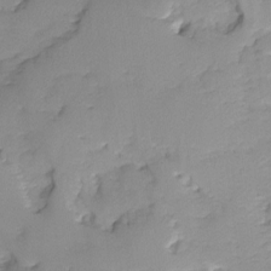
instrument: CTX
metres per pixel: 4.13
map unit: Ave
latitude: -8.9919
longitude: -117.1592
